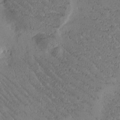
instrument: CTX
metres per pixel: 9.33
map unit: Htu
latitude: -1.9367
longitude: 175.8422
